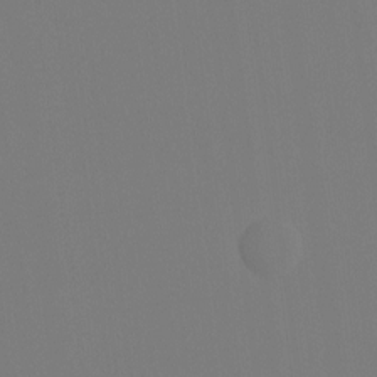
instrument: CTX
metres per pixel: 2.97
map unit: Htu
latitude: -13.8234
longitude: -48.7057
